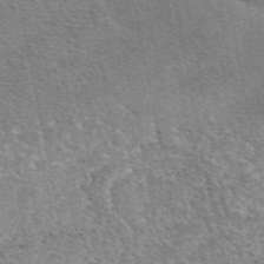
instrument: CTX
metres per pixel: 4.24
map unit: eAb
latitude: 49.6505
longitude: 114.4251
